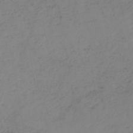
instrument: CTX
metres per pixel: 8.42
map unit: HNb
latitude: -44.5385
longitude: -43.8017
